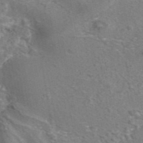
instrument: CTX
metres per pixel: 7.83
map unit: eAb
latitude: 45.4615
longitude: 120.8219
